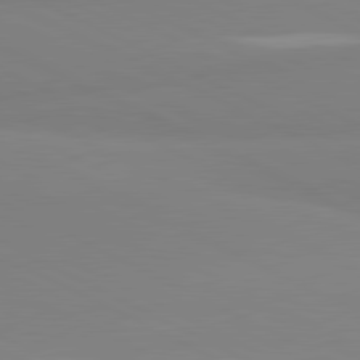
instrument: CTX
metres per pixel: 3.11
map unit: lApd
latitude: 81.1781
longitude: 179.3509
